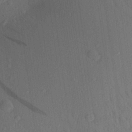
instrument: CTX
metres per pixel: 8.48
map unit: Aa
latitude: 27.3293
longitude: -141.4993
